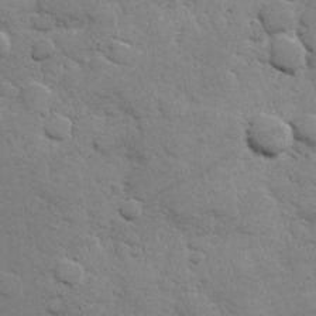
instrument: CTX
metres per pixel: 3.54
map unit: Hve
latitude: 25.7449
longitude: 148.5196
